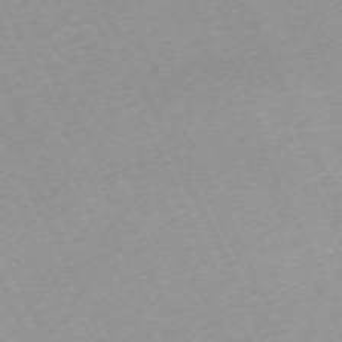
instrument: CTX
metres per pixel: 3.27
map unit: Hpe
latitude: -70.5763
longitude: 14.7652
